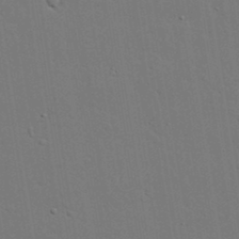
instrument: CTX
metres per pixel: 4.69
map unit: lAvf
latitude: 23.8772
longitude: -110.4223
